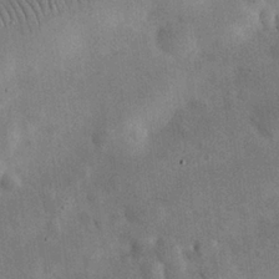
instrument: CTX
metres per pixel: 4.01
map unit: eHh
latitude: 25.4615
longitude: -68.2523
